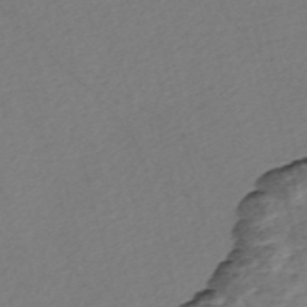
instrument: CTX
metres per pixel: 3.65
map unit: Nve
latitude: -56.8030
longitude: 53.9178
